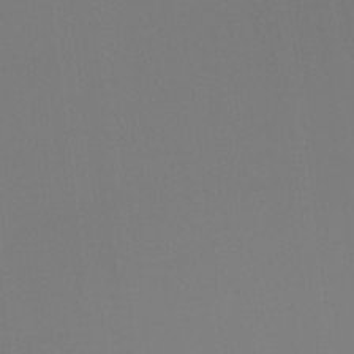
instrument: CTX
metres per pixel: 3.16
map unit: Hto
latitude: -7.9367
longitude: -51.9528
